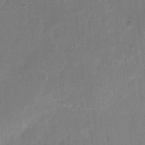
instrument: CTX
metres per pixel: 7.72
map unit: eHh
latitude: 6.7624
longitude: -66.8569
